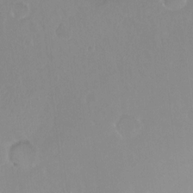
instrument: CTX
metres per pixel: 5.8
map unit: Hto
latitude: -13.4455
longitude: -41.2348
